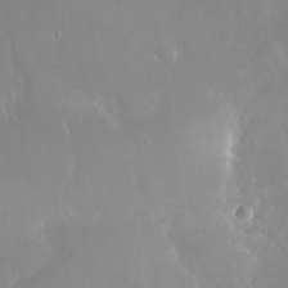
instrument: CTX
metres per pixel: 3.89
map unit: Nhu
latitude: 30.3468
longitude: -57.0647
